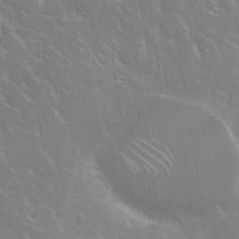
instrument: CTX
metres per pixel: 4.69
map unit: Nhu
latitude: 24.8002
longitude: -59.5749
